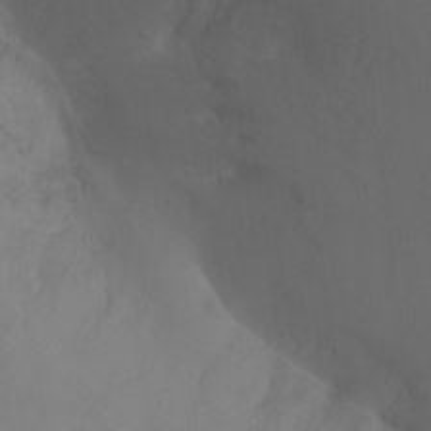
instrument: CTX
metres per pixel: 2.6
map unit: Ht
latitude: 0.5357
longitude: -35.8205
